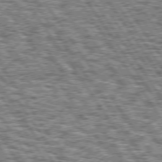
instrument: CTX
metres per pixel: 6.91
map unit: Hpe
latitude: 74.9514
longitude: -153.3860
